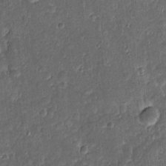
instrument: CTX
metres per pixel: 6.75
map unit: Htu
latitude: -1.3699
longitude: 149.1054
